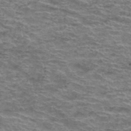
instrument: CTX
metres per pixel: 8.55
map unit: Hto
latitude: 38.0822
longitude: -43.1592
